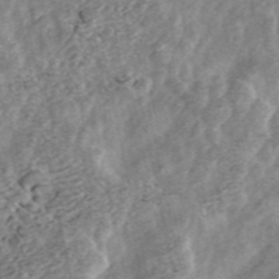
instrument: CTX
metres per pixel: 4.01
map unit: ANa
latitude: 45.3104
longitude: 25.2187
